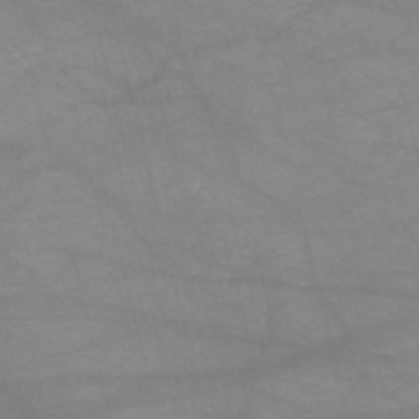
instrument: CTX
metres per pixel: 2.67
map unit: HNb
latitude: -54.2551
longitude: -41.0080
